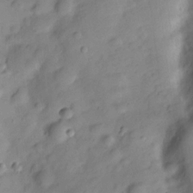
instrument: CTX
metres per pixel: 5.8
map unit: Hve
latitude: -28.6330
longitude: 93.1242
